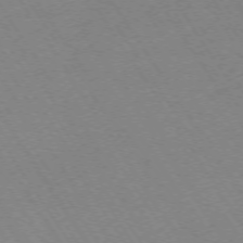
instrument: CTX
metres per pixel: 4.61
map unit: Ap
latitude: -74.0283
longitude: -71.6127
